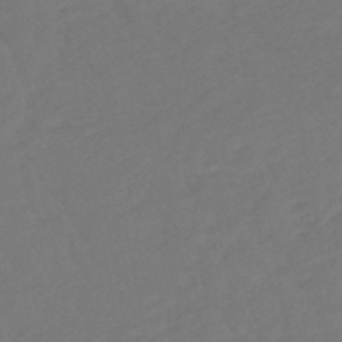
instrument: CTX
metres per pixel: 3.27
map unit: lHb
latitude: -49.8045
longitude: 82.8786
